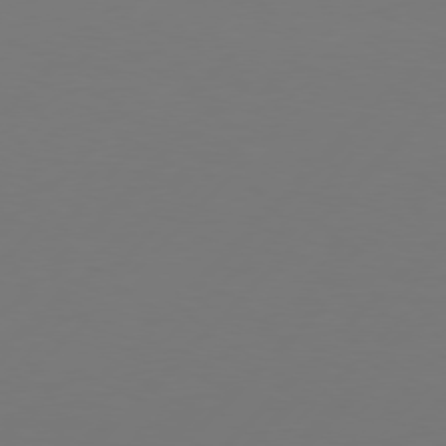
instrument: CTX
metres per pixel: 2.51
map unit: Hpe
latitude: 76.4979
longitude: -127.6316
